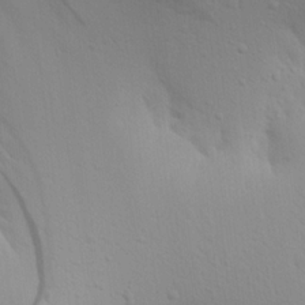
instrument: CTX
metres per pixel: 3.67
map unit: Aa
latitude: 17.1214
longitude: -144.8569
